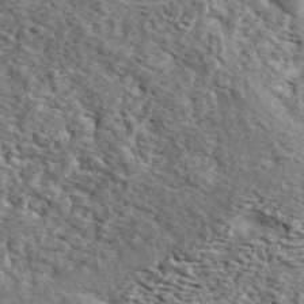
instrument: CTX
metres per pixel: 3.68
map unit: ANa
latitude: 43.8394
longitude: 45.4643
